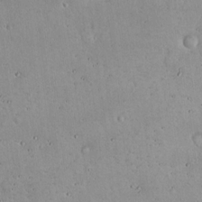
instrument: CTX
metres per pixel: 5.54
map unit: Hto
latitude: 16.8380
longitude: -59.3671
